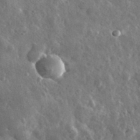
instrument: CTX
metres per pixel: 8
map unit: lHvf
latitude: 34.4979
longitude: -88.4412
